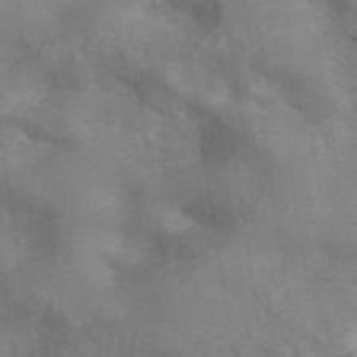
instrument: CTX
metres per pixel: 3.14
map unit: ANa
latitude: 45.8394
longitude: 26.8596
